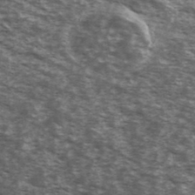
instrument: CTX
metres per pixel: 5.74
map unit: Ave
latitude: 40.4978
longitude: -109.9339
